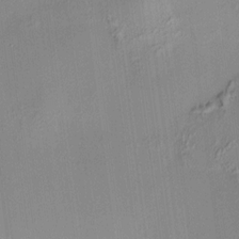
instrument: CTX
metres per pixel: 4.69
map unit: HNhu
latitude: 11.8583
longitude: 10.4251
